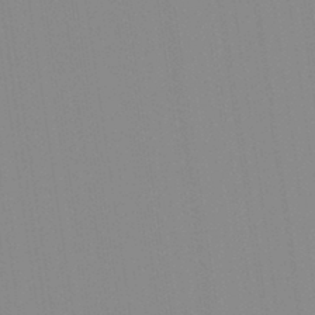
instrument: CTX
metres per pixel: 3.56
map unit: Aa
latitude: 32.3089
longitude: -142.7057
